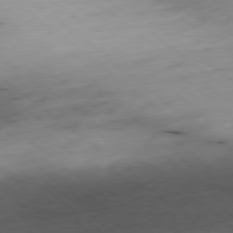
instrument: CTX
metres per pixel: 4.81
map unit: Ap
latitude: -78.9163
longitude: -59.4993
